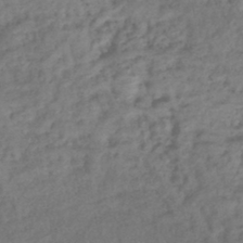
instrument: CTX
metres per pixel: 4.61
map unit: lHb
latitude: -40.4629
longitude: 73.9745
